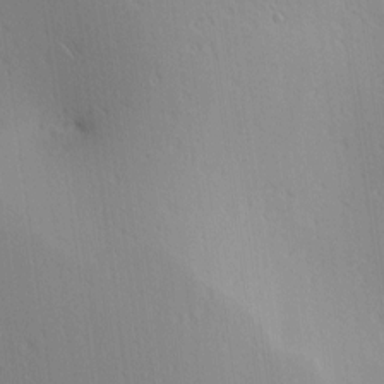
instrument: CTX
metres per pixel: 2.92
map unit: Ave
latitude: 2.0822
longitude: -115.4804
